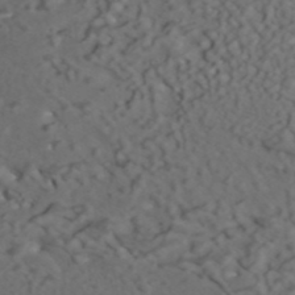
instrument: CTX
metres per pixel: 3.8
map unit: ANa
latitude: 41.3670
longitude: 54.1795
